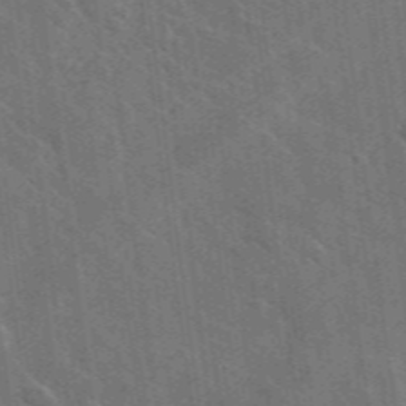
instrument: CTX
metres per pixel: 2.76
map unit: lHvf
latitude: 36.8758
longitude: -91.0270
